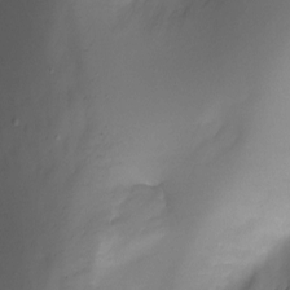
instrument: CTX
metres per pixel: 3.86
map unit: Ht
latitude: -10.1606
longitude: -29.4993
